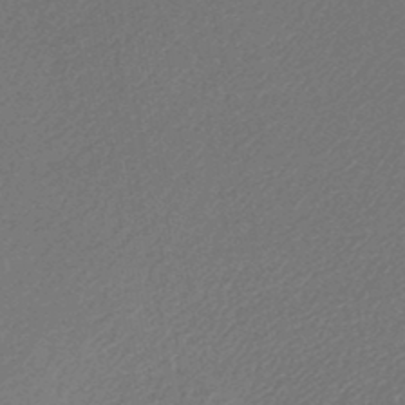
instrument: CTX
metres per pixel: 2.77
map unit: lHb
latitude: -45.8800
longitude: 57.2376
